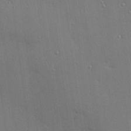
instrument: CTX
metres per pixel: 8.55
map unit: Hve
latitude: 26.6302
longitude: -90.4034
